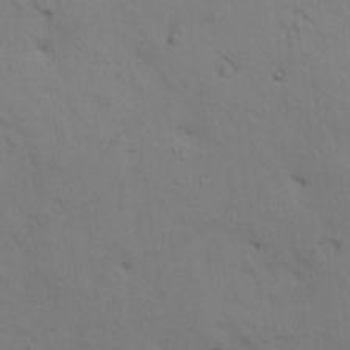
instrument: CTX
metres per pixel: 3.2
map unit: HNhu
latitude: 11.4049
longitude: 23.2187
